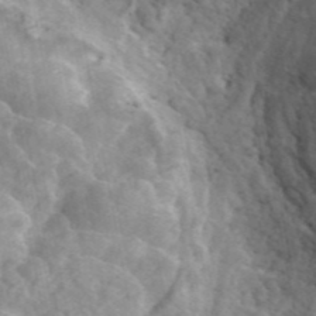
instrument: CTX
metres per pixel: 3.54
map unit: ANa
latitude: 45.9339
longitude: 23.0109
